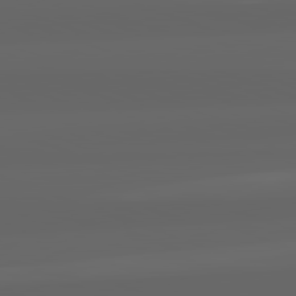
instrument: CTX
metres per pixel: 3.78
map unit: lApd
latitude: 82.3467
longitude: -168.8002
